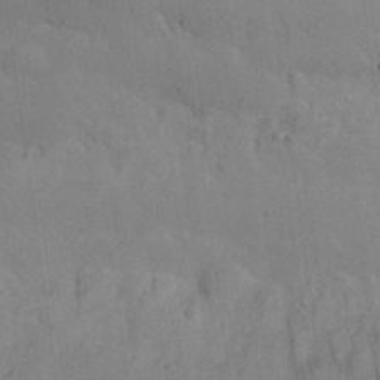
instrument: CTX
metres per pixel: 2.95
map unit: Nhu
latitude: 26.1767
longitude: -70.4412
